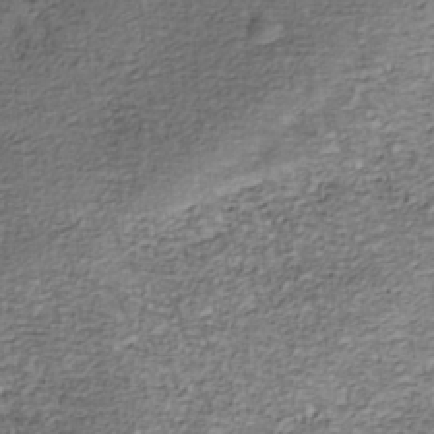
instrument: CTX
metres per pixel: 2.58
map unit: Nhu
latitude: -38.8975
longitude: -81.5182
